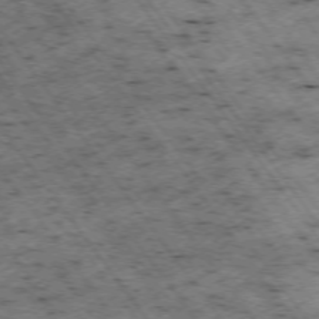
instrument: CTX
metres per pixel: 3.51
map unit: Hpe
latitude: -74.3496
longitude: 4.3117
